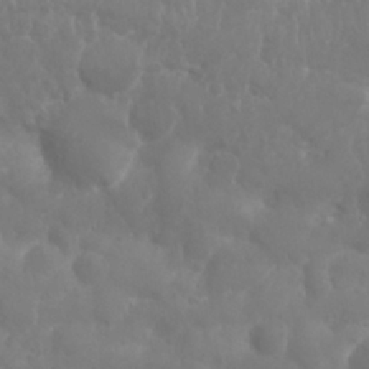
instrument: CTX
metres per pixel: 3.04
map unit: Nhu
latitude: 25.5749
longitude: -61.5938
